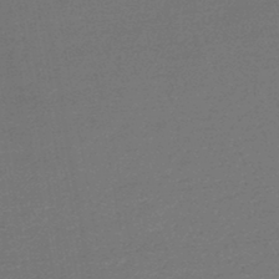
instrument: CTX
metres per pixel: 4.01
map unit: lHb
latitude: -45.6155
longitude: 57.8044
